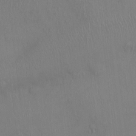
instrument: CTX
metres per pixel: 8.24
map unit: Ht
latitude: -4.0850
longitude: -14.0255
